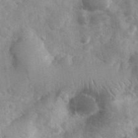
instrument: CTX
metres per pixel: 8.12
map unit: eHh
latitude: 30.8191
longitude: -70.5735
